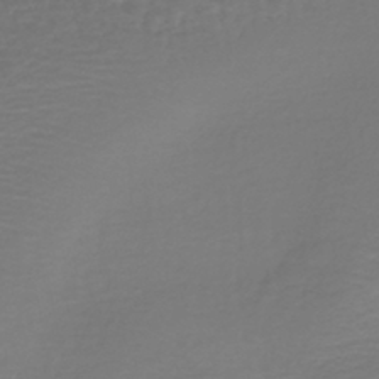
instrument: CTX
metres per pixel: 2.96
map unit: lHb
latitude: -43.2187
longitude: 69.8989
